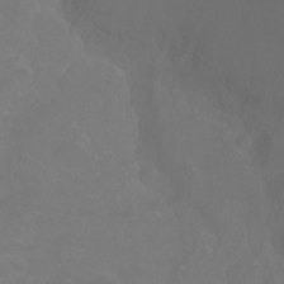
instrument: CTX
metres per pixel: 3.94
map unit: Ht
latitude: -0.5007
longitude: -38.6868
